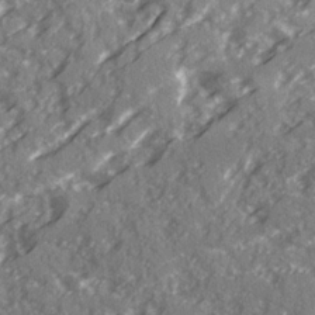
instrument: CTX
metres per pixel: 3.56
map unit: Ave
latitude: 20.5168
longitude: -130.9325
